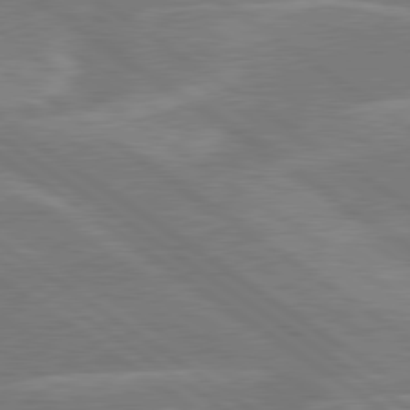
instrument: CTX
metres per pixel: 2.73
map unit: lApd
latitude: 79.7072
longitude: -121.5182
